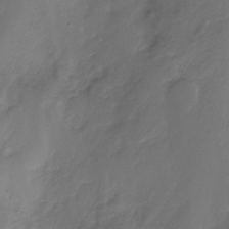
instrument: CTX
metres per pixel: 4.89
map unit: Nhe
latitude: -31.9178
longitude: -93.0836
